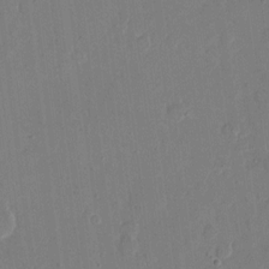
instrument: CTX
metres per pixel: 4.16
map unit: eHh
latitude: 11.5749
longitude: -69.4238
